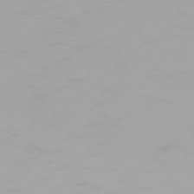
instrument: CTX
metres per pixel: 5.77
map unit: Hpe
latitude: 74.3278
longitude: -129.3482
